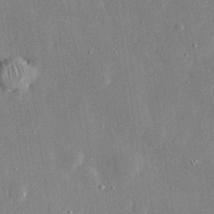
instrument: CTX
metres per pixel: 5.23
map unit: lHvf
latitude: 33.0458
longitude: -91.8205
